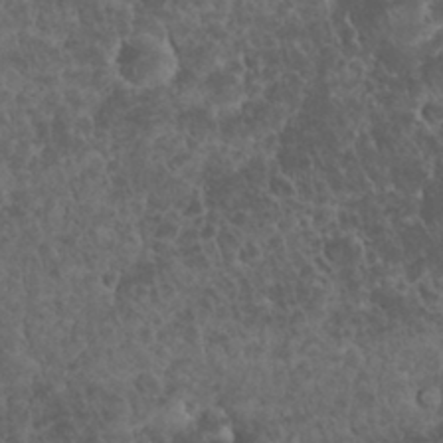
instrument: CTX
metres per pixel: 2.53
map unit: eHh
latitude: 33.5938
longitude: -64.7813
